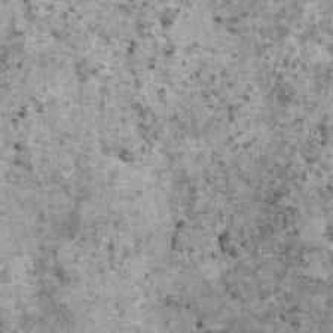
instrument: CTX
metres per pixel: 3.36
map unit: HNhu
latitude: 0.7246
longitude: 3.6344
